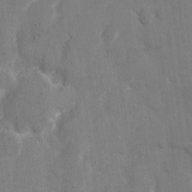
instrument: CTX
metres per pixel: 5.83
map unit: eHh
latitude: 9.0648
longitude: -67.9717
